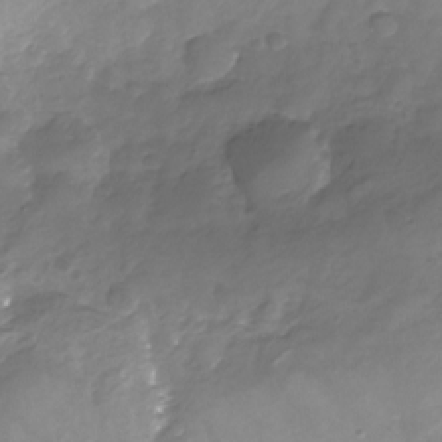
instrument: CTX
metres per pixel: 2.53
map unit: Nhu
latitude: -24.1606
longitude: -56.9891
